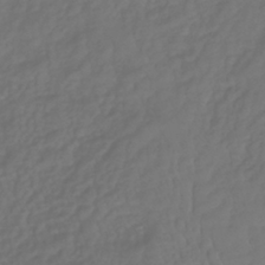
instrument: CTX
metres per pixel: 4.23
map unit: lHb
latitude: -37.5210
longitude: 69.5777
